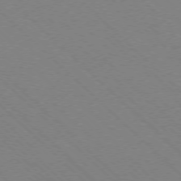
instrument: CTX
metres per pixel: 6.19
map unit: Ap
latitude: -77.1998
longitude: -65.9150
